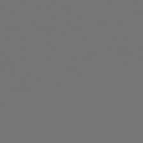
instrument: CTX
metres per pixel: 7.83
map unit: Hpe
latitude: 76.3845
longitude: -139.8016
